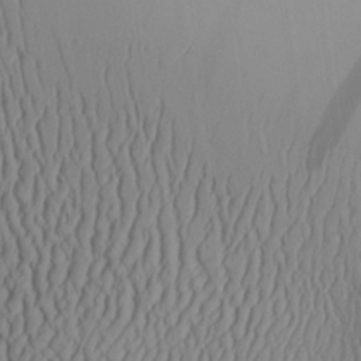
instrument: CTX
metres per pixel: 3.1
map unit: Aa
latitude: 26.2712
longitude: -136.1200
